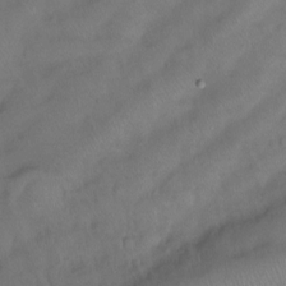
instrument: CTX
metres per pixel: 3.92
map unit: Ht
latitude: -15.4644
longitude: -45.2159
